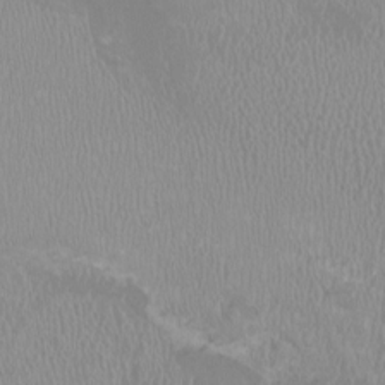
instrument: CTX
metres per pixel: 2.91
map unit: HNhu
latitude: -2.8596
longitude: -6.8002
